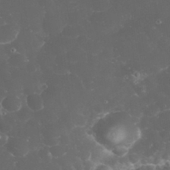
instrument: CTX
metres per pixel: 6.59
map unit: eHh
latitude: 32.0822
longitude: -62.8380
